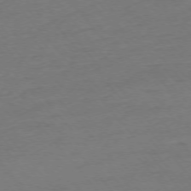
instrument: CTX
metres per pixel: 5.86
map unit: Ap
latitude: -75.8045
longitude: -82.5923
